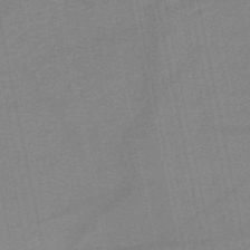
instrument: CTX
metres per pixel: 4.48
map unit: HNb
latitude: -50.4629
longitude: -42.3467
